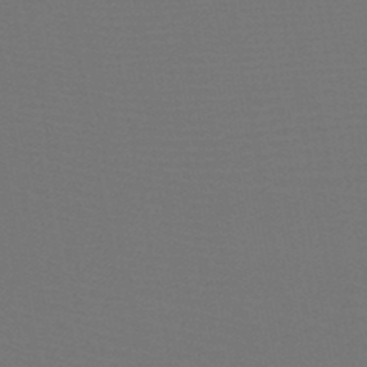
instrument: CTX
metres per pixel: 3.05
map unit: HNb
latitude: -47.6344
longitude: -43.0647
